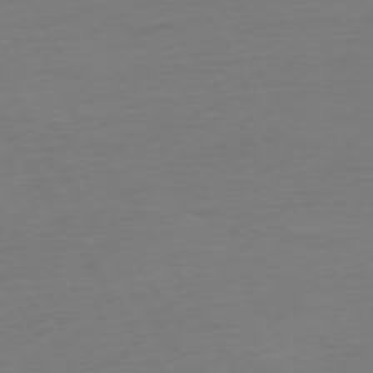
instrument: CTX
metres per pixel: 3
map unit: Ap
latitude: -75.2943
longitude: -68.9892
